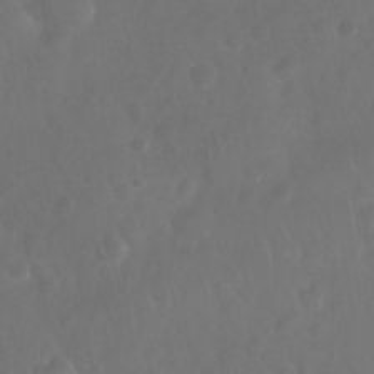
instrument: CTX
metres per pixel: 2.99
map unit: Nhu
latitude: 27.8395
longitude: -64.7057
